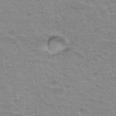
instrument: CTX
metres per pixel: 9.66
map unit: Hto
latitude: 34.7057
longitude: -45.8016
